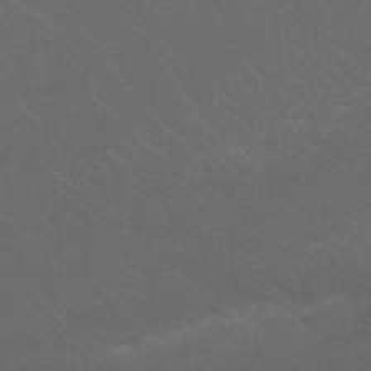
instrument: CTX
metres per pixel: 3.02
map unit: Nhu
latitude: 23.2159
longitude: -65.3860
